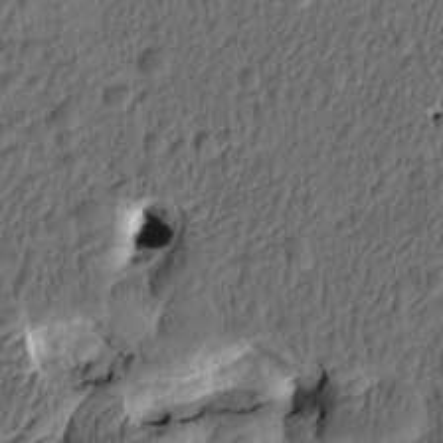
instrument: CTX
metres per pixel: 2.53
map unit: eHh
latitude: -0.6141
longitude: 15.8234
